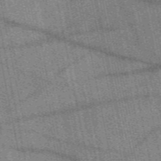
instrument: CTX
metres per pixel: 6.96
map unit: eAb
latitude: 50.2333
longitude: 114.8597
